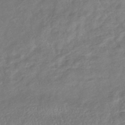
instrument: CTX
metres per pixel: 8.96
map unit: eHb
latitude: -38.0094
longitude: 75.7100
